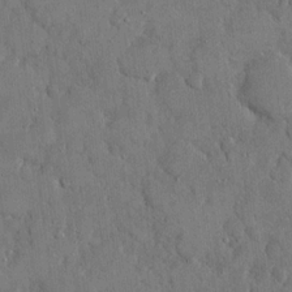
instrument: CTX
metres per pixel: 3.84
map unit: eHh
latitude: 14.8947
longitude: -68.3656
